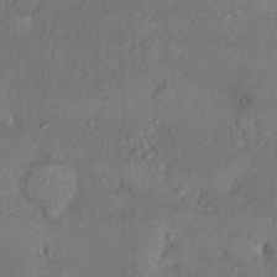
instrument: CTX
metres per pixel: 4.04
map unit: Nhu
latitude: 13.1781
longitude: -26.8947
